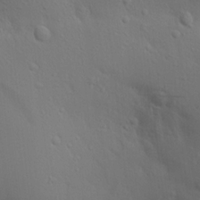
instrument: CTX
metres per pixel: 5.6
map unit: Aa
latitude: 18.1011
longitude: -142.0822
